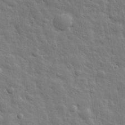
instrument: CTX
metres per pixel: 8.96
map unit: eHh
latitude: 31.7450
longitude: -78.6302
